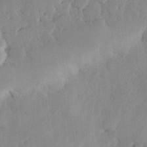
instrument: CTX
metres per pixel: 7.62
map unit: Hve
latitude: 26.2523
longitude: 150.5763
